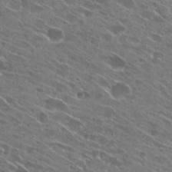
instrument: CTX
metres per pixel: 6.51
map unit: Hto
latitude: 27.6883
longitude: -44.8758
